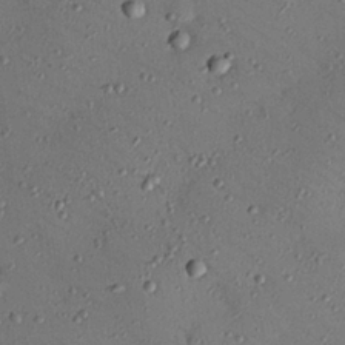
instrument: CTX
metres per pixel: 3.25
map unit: Nhu
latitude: 24.8191
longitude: -73.6883
